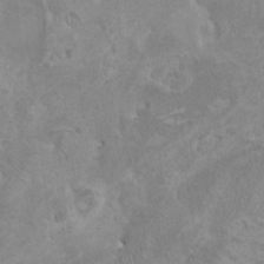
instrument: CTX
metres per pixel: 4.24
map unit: HNhu
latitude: 4.4790
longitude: 4.7274
